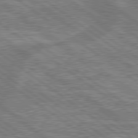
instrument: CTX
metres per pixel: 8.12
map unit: lApd
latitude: 79.1781
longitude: 175.6154
